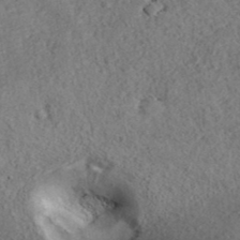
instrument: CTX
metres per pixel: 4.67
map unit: ANa
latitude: 40.3656
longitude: 18.1039
